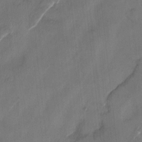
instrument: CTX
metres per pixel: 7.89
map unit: HNhu
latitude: 3.5560
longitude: -6.9892
